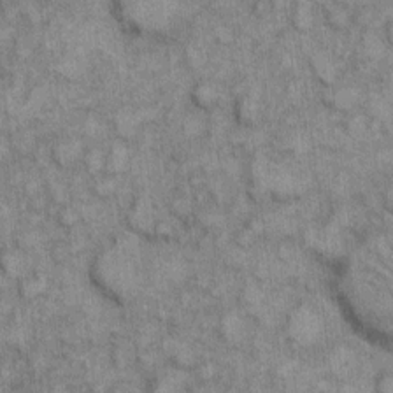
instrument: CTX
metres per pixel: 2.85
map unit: eHh
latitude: 7.0836
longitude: -64.5546
